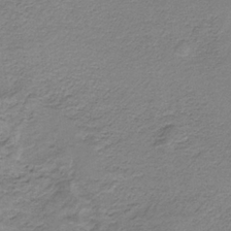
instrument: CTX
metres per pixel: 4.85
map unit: HNb
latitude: -35.1431
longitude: 58.1983
